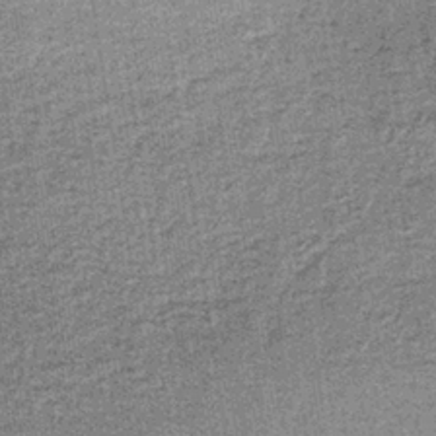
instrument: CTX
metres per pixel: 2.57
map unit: lHb
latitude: -37.0486
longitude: 65.4644
